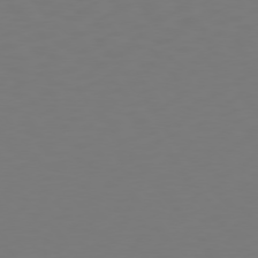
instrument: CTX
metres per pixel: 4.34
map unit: Hpe
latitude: 74.8947
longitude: -123.9906
